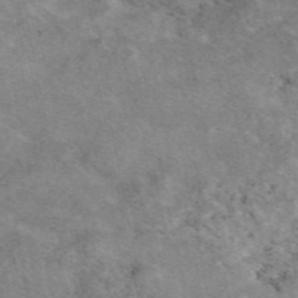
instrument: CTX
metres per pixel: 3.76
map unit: eAb
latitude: 48.6113
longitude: 121.1053
